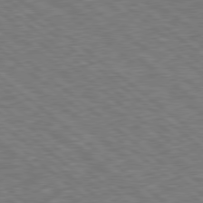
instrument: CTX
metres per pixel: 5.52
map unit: Hpe
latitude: 78.6302
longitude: -170.4601
